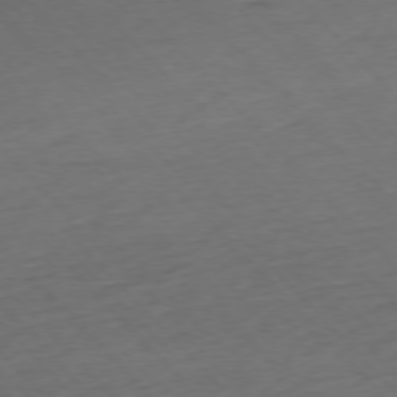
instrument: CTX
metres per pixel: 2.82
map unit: Ap
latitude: -76.5952
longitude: -80.4034
